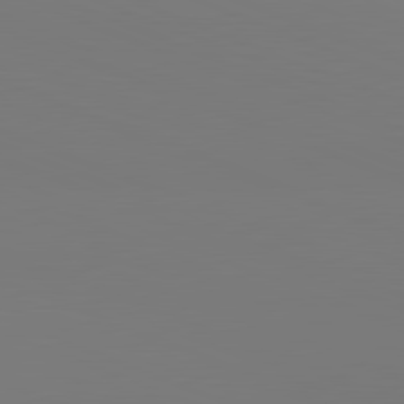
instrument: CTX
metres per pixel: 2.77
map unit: lApd
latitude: 81.7450
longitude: 145.8989
